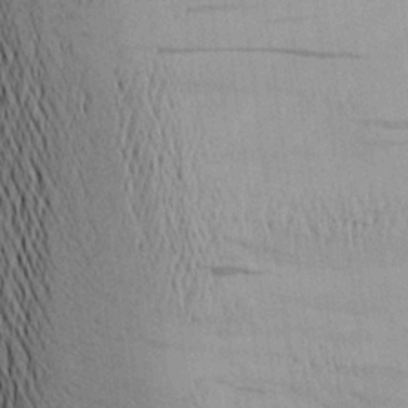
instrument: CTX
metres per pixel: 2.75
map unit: Aa
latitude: 20.3845
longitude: -144.3845
